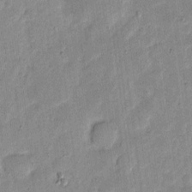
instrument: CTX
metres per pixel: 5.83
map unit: eHh
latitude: 5.0836
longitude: -71.0836
